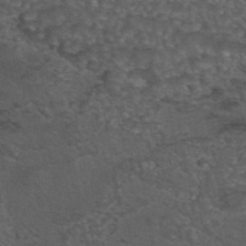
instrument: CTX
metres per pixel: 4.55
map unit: eAb
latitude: 43.7450
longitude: 104.8597
